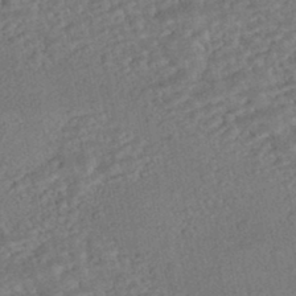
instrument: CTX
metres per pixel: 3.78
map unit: HNhu
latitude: -45.6722
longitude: 100.4062
